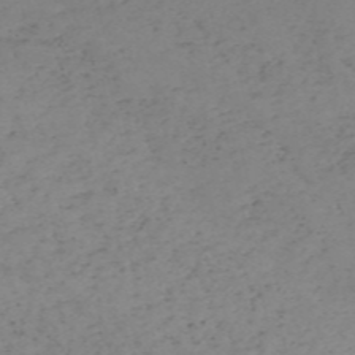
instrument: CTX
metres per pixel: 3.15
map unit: HNb
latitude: -56.2928
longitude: -44.4979
